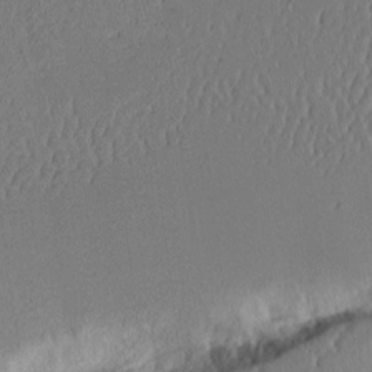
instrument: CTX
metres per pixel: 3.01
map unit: Aa
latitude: 11.6127
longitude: -126.8002
